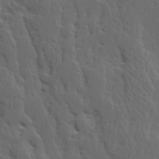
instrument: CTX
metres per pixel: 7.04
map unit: Ave
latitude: 14.2334
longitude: -135.7638
